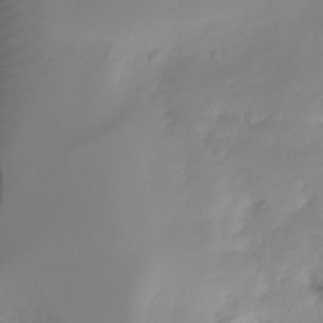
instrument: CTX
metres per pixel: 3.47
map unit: Ht
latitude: -16.8030
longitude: -45.1403
